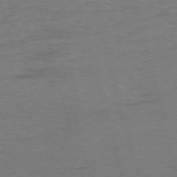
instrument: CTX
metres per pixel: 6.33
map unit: Ap
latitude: -75.5022
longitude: -73.9528
